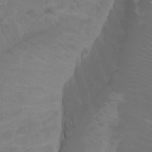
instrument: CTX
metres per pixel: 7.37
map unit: Htu
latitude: -1.3510
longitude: -77.1592
